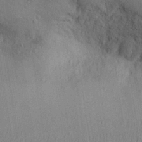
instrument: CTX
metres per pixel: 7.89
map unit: Aa
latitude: 29.4048
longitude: -146.6113
